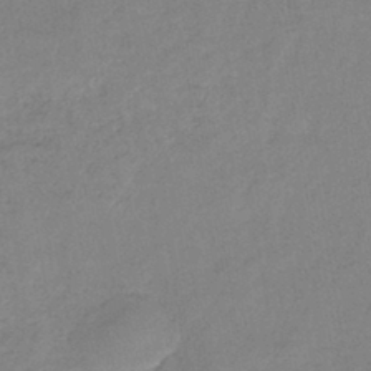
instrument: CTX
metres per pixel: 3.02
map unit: eHb
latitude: -40.6329
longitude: 79.5588
